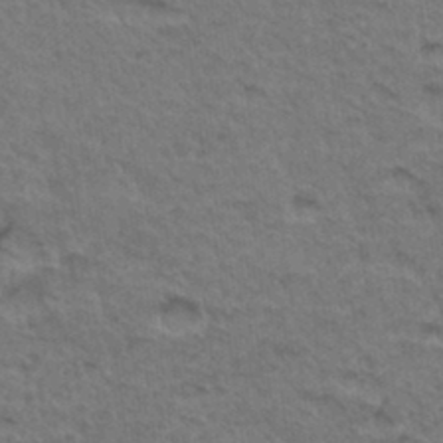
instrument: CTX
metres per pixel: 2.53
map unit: Hto
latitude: 35.3103
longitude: -46.4412
